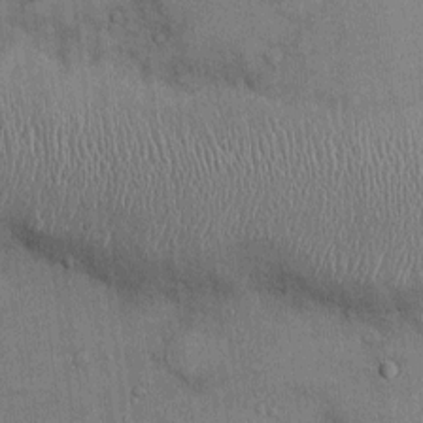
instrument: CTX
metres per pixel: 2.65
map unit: Ht
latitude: -3.2187
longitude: -14.0444
